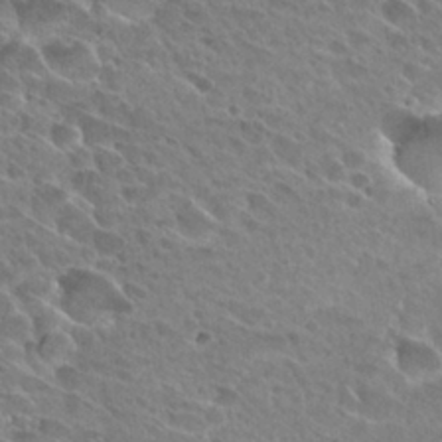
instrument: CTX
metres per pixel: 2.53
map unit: Hto
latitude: 28.5357
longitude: -39.2159
